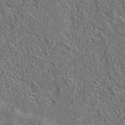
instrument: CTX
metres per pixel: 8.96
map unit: eAb
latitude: 37.4238
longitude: 112.9731
